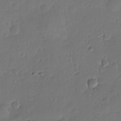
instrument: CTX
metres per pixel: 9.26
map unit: Nhe
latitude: -35.5966
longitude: -144.8002
